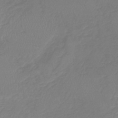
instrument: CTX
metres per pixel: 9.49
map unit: lHb
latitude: -41.6155
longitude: 71.1998
